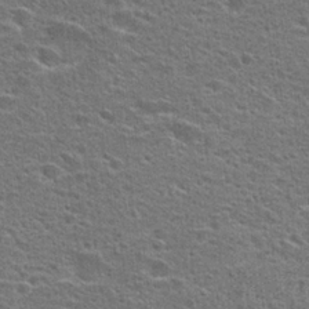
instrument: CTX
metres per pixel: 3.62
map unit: Hto
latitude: 24.2711
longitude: -47.5938
